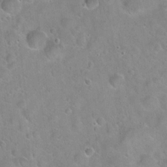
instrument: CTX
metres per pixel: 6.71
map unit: Hto
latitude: 21.5749
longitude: -53.2915
